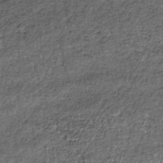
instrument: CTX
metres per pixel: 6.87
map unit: lHb
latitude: -39.4643
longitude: 66.4440
